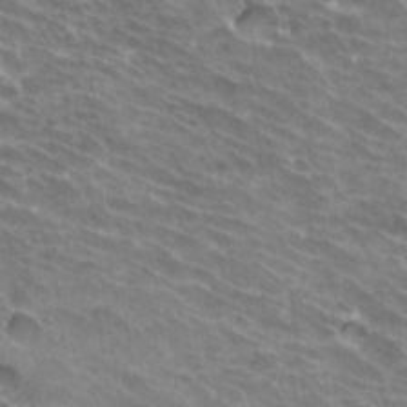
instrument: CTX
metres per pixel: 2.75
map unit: Hto
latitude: 33.5938
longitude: -42.2712
